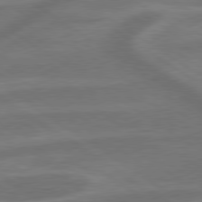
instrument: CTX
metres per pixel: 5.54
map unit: lApd
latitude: 79.5749
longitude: -172.0822
